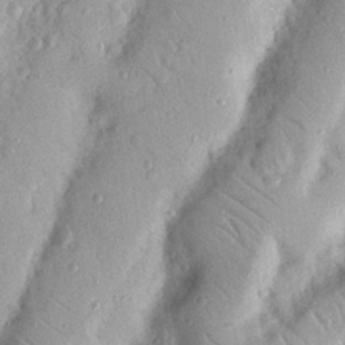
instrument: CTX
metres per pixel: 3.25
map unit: Nhu
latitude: 18.9702
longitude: -77.5938
